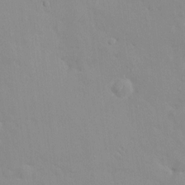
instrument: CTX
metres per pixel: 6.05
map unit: HNhu
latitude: 6.1956
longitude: 2.1227
